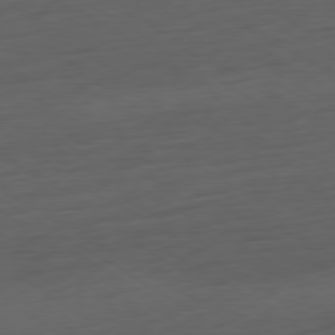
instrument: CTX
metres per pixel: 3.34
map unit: Ap
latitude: -79.0297
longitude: -57.8583
